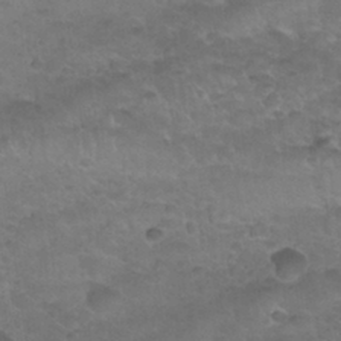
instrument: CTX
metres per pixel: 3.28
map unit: Nhu
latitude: 30.6869
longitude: -52.4034
